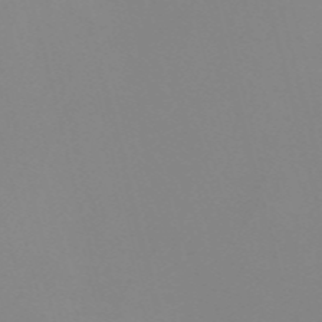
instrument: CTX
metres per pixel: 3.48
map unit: Nve
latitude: -57.7855
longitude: 59.9556
